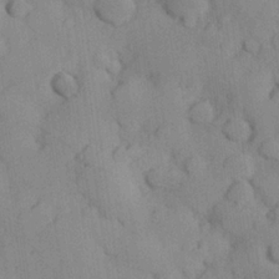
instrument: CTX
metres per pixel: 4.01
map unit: Hve
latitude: 24.3089
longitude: 148.0094
